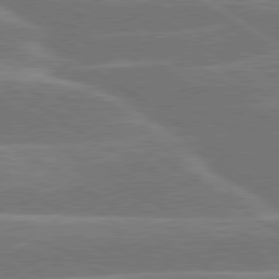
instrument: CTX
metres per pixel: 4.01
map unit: lApd
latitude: 79.8961
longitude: -130.3657
